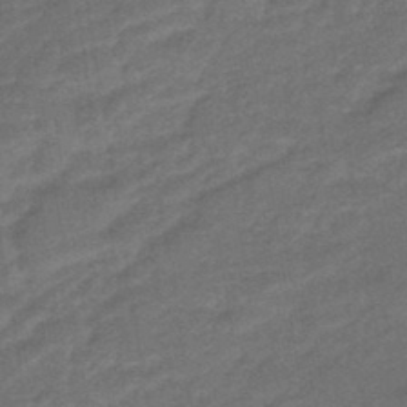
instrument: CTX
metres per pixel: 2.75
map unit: HNhu
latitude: -46.4629
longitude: 91.2376
